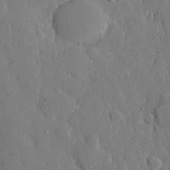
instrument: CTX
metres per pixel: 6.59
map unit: eHh
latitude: 28.6112
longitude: -79.5560
